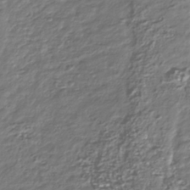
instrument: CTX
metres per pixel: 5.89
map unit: Nhu
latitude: -39.8800
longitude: -81.8961
